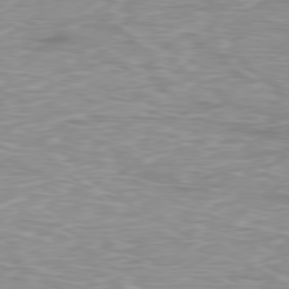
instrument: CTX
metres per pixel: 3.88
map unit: Ap
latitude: -79.2376
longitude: -93.1214
